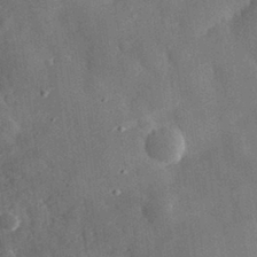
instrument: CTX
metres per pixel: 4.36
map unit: eHh
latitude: 30.5924
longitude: -80.1956
